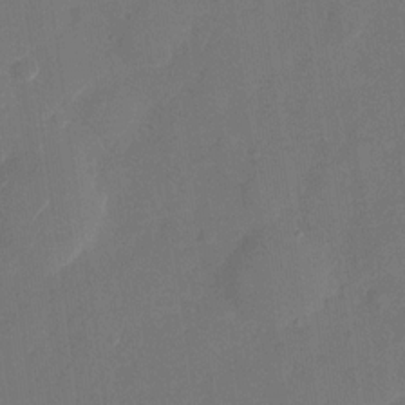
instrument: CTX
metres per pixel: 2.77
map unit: Nhu
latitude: -28.0850
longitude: -65.6316
